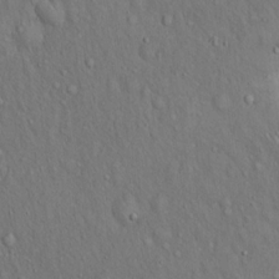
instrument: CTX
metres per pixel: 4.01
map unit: Hto
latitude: 15.5183
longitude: -58.2900
